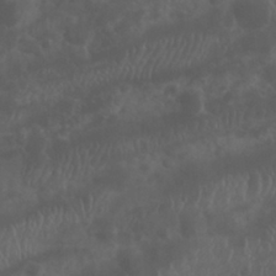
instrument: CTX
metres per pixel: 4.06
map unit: Nhu
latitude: 26.2145
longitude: -62.0255
